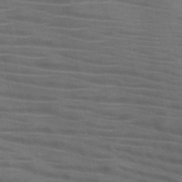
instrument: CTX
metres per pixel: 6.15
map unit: HNb
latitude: -45.8611
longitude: -46.6113
